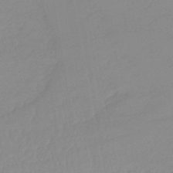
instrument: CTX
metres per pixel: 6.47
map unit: lHb
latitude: -44.0094
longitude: 59.8800
